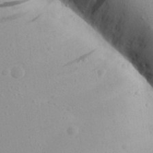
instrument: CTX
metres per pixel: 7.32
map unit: Aa
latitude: 26.7057
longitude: -143.1403
